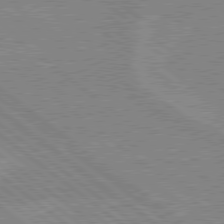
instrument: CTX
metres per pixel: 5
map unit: lApd
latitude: 79.1214
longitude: -160.2333
